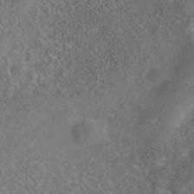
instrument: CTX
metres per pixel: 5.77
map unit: Nhe
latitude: -40.5385
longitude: -99.2725
